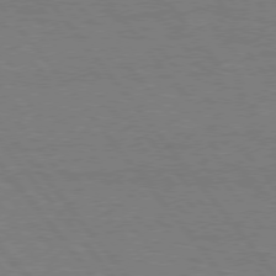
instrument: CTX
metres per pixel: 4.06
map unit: Hpe
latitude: 75.8961
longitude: -136.8191
